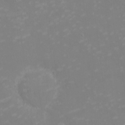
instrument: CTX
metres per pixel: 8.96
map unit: eHh
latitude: -2.5006
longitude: -75.0836
